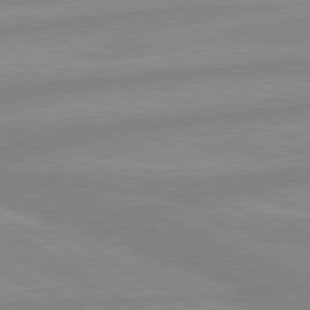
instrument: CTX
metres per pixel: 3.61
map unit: lApd
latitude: 80.1767
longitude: -168.2334
